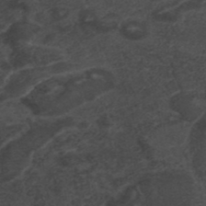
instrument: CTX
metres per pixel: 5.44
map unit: ANa
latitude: 42.1389
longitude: 33.1054
